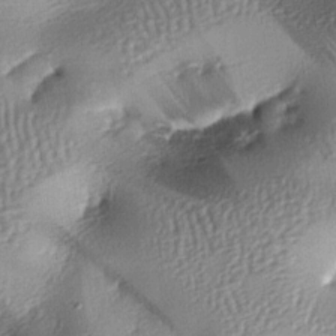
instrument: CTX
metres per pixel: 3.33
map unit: lAa
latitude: -7.3132
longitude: -125.8394
